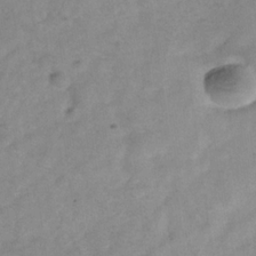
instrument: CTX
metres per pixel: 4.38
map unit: Hve
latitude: -33.3132
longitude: 89.5966
